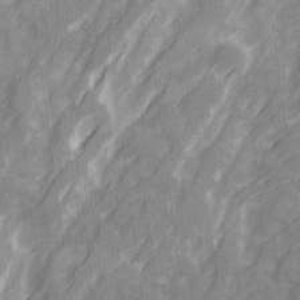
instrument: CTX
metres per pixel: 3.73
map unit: Ave
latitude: 20.3279
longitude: -131.8962
